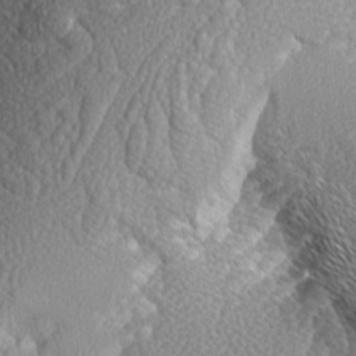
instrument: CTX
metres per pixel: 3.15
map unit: Aa
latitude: 8.7246
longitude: -134.6679
